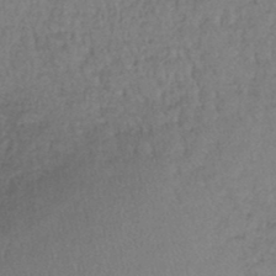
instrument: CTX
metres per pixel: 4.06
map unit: lHb
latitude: -45.3510
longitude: 58.3873
